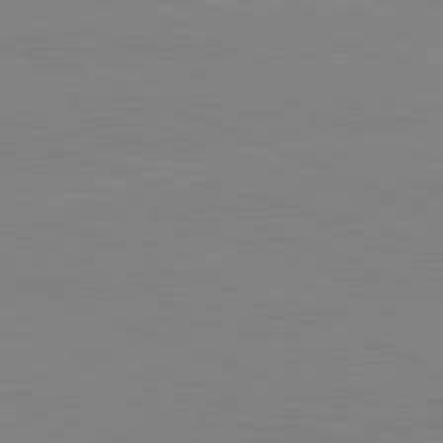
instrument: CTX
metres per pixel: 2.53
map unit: lApd
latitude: 81.9717
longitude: -156.8380
